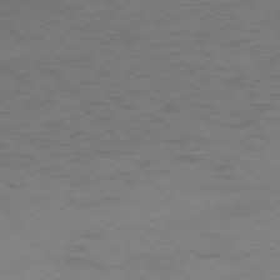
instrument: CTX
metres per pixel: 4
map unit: Ap
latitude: -76.3306
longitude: -69.9528
